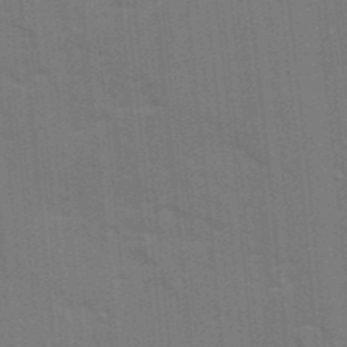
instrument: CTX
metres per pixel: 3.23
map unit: Ave
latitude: 10.7624
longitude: -101.8961
